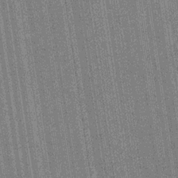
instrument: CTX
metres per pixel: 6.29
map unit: Hve
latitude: -30.3117
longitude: 92.3495
